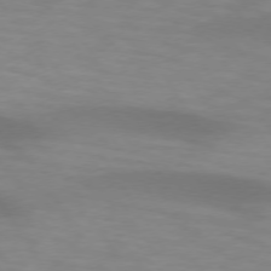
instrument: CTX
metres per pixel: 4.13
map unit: lApd
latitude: 74.4412
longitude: -50.2333
